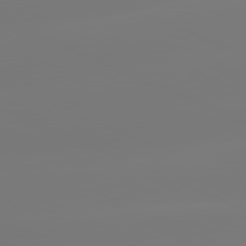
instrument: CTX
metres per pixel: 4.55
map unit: lApd
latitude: 81.5371
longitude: -149.7072
